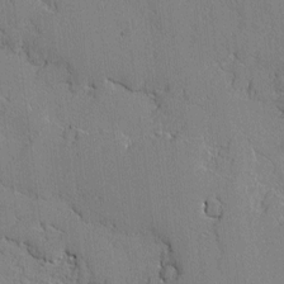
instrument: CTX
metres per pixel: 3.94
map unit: lAvf
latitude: -1.3132
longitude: -108.9324
